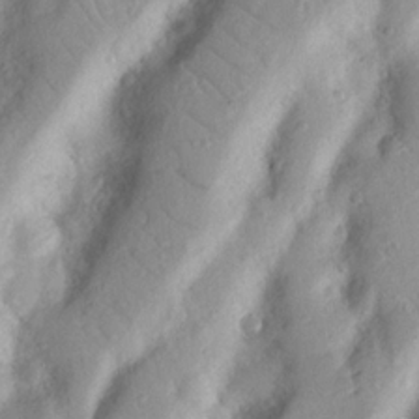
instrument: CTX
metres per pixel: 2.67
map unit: Nhu
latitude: 19.3859
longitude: -77.1781
